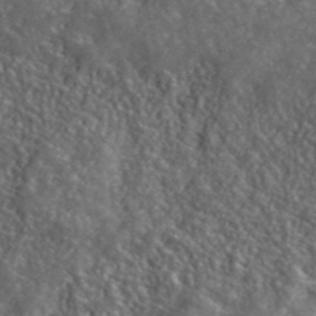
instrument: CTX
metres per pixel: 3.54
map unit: ANa
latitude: 40.5167
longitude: -89.4805
